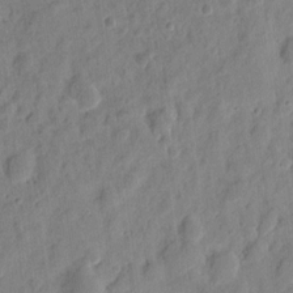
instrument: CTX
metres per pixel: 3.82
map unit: eHh
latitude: 9.2348
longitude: -74.1956
